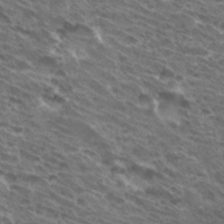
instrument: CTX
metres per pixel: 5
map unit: Hto
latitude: 33.2915
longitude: -40.8946
